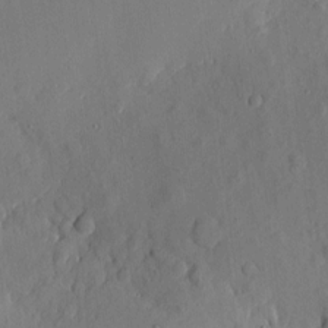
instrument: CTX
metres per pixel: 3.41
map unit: eHh
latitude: 4.4601
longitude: -73.3293
